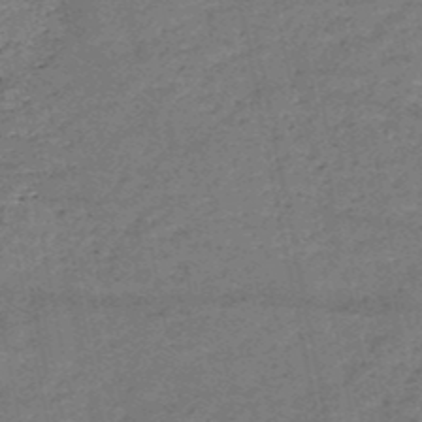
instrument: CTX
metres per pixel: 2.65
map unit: HNb
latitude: -51.5966
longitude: -40.5167
